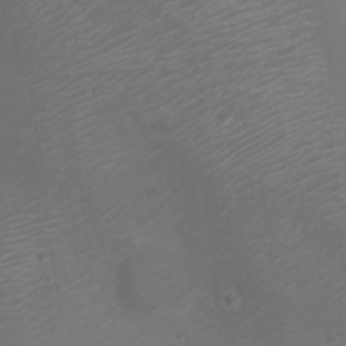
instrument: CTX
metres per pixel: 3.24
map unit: Nve
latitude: -20.5007
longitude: 106.2929
